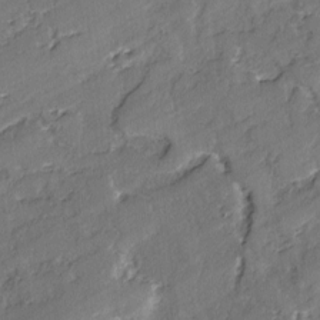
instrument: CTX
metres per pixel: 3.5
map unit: lAvf
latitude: -2.8785
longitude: -106.5357
